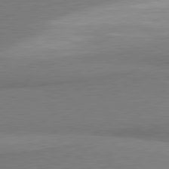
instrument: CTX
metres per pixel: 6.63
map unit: lApd
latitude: 80.9514
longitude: 166.3873
